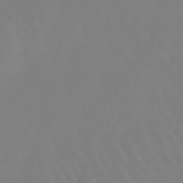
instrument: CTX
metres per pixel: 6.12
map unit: lHb
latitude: -45.6155
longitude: 79.1998
